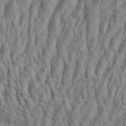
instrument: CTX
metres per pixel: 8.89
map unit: eHh
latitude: 34.4034
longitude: -138.3656
